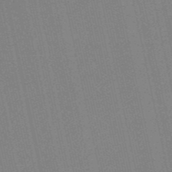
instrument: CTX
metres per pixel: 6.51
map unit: HNb
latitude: -52.6707
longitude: -47.6127
